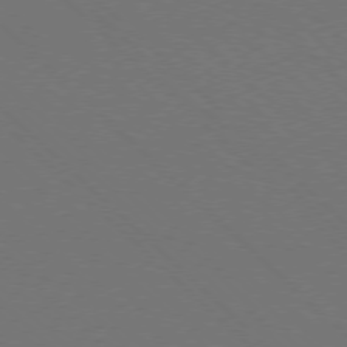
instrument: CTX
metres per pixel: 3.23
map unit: Ap
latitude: -78.4062
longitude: -91.6883
